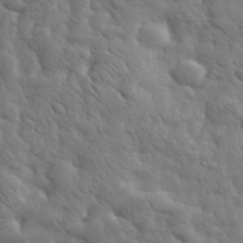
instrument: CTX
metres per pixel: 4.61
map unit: eHh
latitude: 31.5560
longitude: -69.2537
